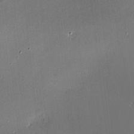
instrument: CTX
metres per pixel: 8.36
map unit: Hve
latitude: -9.1620
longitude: 175.5021
